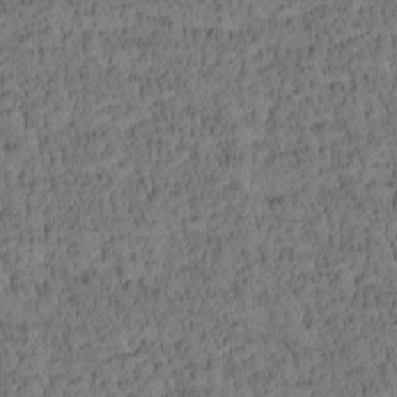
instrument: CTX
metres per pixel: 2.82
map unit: Htu
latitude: -4.4818
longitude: 173.1620
